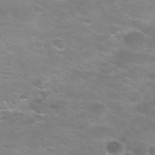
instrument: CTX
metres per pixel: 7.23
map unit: Nhu
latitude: 27.5560
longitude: -50.2333
